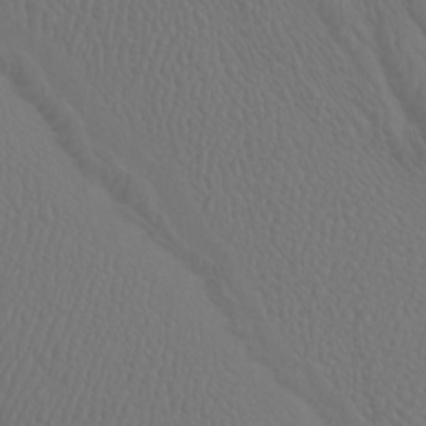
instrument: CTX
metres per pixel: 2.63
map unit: Htu
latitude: -7.2754
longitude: -68.6490
